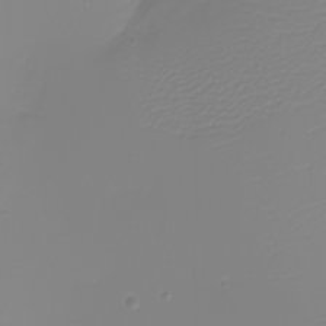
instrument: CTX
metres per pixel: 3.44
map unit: eHh
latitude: -5.4076
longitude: -85.1970
